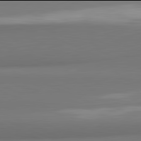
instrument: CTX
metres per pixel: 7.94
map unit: lApd
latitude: 81.9906
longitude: 172.1228
